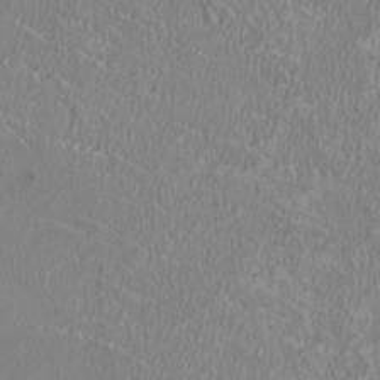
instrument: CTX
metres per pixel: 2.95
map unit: HNhu
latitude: -1.2943
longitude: 0.4629
